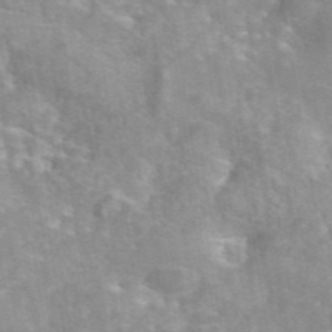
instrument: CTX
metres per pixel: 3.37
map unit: eAb
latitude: 44.7057
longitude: 109.5966
